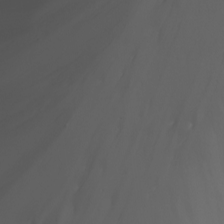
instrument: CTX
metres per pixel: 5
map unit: Nhu
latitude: -7.3320
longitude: -85.3482
